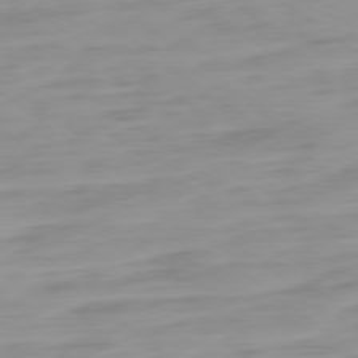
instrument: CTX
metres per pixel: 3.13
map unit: Ap
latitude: -78.9352
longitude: -65.8016
